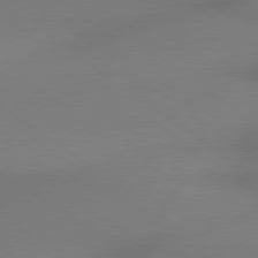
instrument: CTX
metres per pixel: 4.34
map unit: lApd
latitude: 79.0648
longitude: 178.8975
